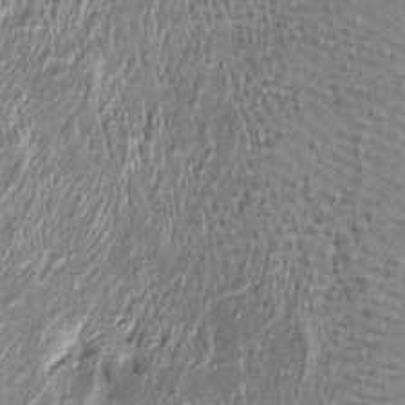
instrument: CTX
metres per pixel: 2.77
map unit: Htu
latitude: -5.8800
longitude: 158.7652
